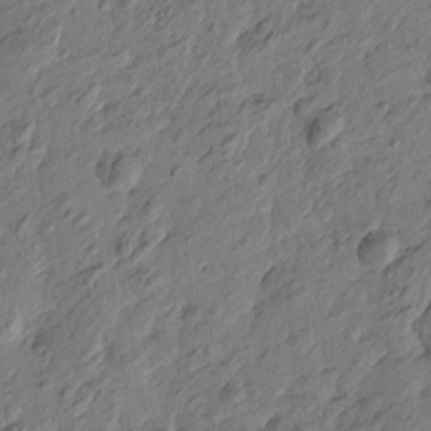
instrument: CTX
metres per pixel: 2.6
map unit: Htu
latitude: -2.4062
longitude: -179.1781
